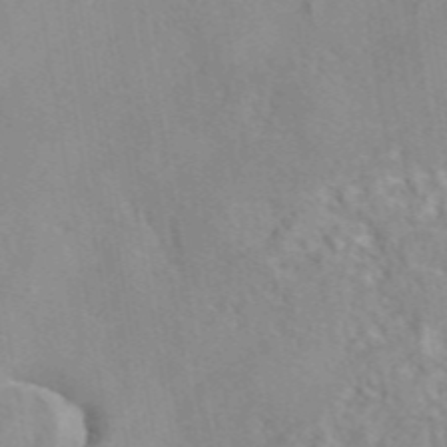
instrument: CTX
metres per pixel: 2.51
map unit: eAb
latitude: 45.9528
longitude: 111.1242
